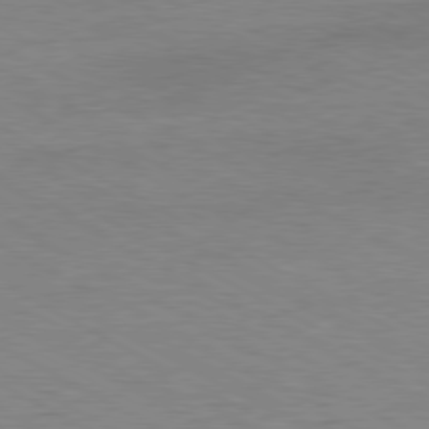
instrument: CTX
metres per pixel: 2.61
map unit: Ap
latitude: -80.5763
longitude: -86.4034
